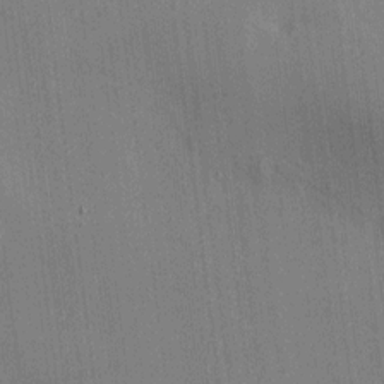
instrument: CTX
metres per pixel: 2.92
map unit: HNhu
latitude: 8.9703
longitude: 16.0094
